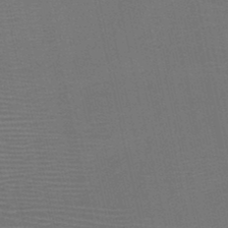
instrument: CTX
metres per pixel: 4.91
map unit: HNb
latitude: -47.2943
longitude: -41.4615
